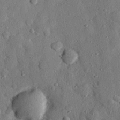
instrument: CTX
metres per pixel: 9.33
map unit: eHh
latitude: 27.8206
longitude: -78.1011
